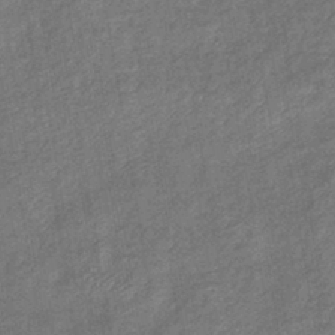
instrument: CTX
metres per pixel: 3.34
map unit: eHb
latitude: -39.8989
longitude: 80.4440
